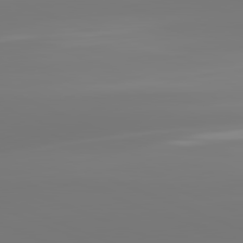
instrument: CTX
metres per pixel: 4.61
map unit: lApd
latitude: 81.8205
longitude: -150.6679
